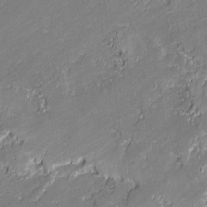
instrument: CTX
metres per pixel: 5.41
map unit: lAvf
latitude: -1.0487
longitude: -108.6679
